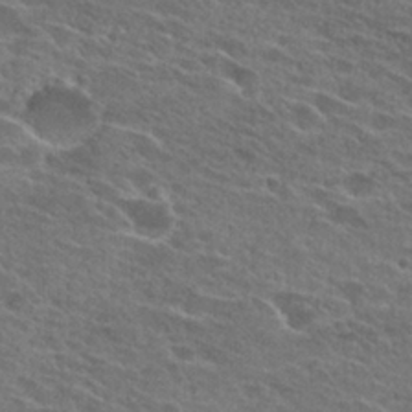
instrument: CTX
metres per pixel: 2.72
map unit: Hto
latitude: 26.1956
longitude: -43.9717
